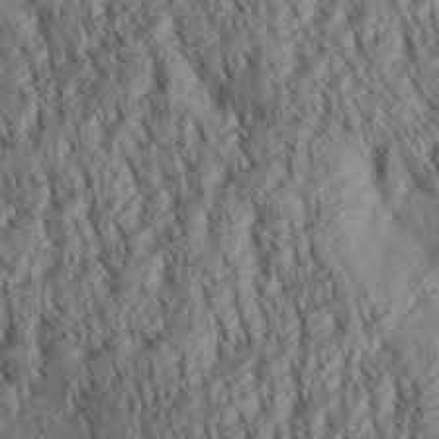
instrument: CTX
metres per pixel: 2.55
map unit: Aa
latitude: 30.3468
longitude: -138.1011
